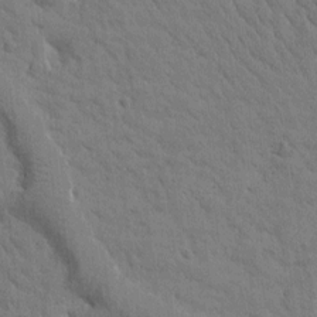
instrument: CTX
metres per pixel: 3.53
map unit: Htu
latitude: -0.3873
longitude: 174.9919
